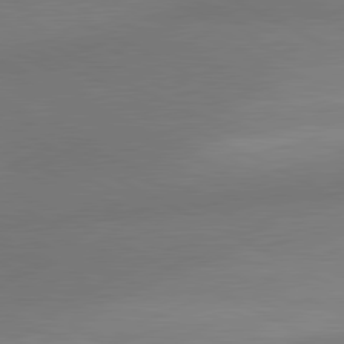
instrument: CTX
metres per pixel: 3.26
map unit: lApd
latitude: 80.8569
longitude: 126.9163
